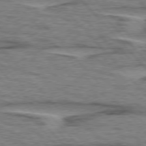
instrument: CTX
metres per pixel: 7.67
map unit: lApd
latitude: 76.3089
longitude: -77.3859
